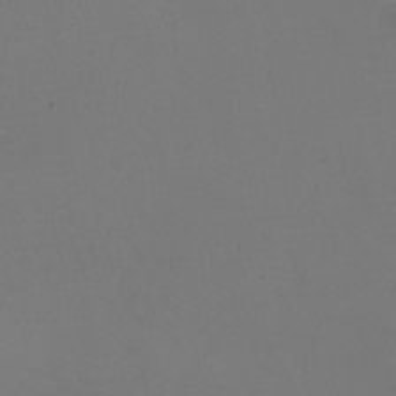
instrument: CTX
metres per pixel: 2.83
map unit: HNhu
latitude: -2.1983
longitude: -2.7057
